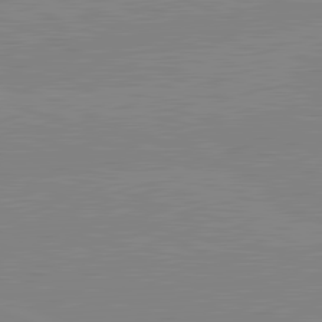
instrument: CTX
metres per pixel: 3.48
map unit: lApd
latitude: 81.7639
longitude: -157.9528
